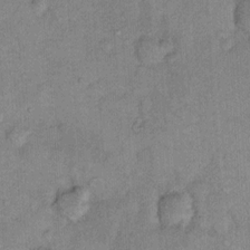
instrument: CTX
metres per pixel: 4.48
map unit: Hto
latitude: 10.7435
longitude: -61.6694
